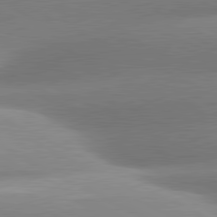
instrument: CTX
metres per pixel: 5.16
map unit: lApd
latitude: 80.8380
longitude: -158.8758
